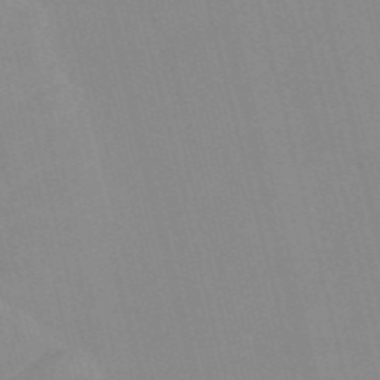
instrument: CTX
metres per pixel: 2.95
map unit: Nve
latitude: -57.6155
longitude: 61.4454
